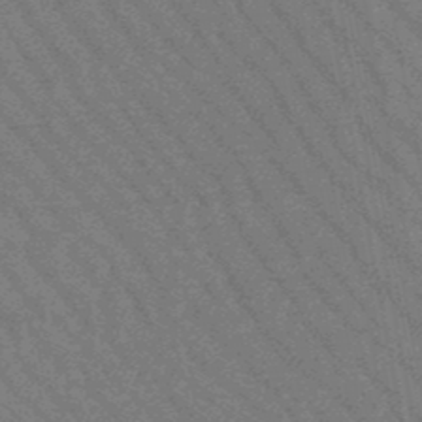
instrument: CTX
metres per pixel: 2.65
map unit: lHb
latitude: -48.5385
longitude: 82.7652
